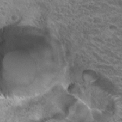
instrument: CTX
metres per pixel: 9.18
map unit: Hto
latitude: 32.8947
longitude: -40.2900
